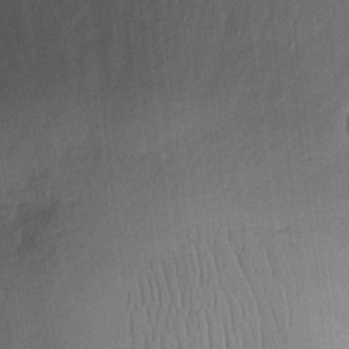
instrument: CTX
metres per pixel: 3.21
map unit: eHh
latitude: 8.8380
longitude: -65.6127
